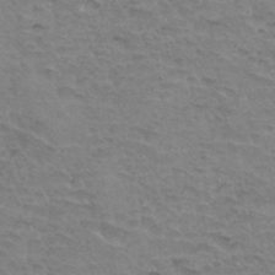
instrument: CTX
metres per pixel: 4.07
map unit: Hto
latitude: 34.2522
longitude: -45.5938
